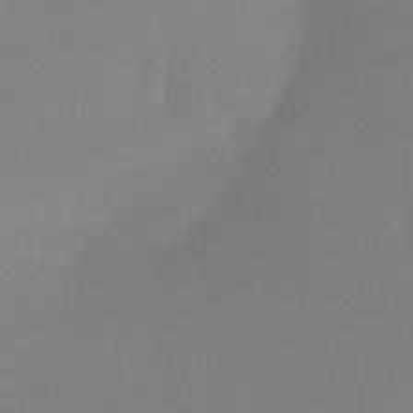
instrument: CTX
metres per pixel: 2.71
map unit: Ht
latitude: -12.4440
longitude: -47.6694
